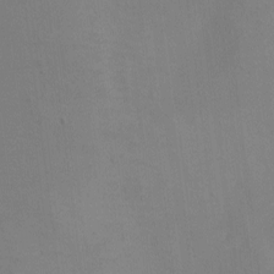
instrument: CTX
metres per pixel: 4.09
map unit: eHh
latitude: -5.7099
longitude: -80.2900
